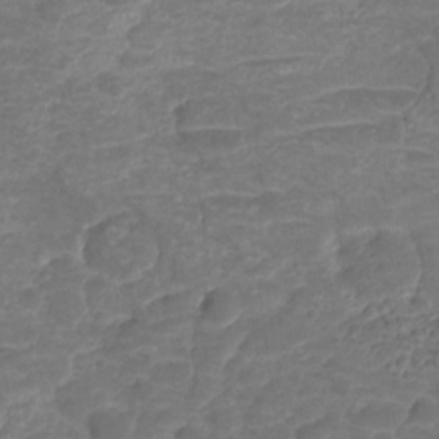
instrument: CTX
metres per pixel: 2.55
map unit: HNhu
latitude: -20.9352
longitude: 85.1431
